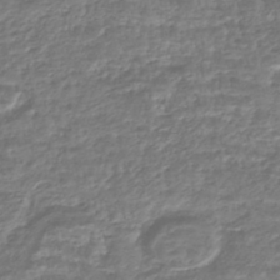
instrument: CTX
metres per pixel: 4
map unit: HNhu
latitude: -45.4832
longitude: 97.5021
